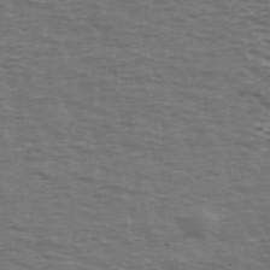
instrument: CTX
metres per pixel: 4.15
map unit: Ave
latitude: 39.3482
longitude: -113.0647
